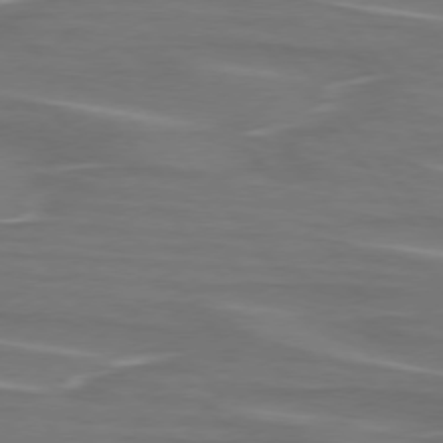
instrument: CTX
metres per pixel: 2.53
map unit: lApd
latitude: 75.4615
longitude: -80.1956
